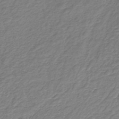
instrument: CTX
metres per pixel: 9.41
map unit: HNb
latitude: -36.1039
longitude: 50.9353
